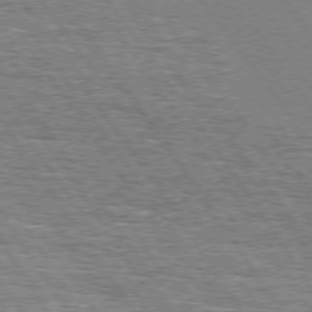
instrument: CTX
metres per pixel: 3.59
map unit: Hpe
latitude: 74.5735
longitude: -137.6883
